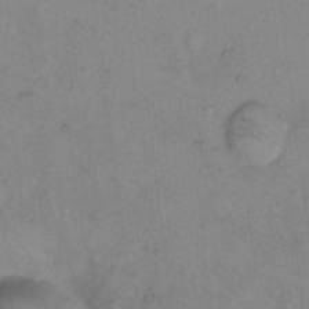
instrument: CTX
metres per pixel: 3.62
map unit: eHh
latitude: 9.7828
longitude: -62.1767
